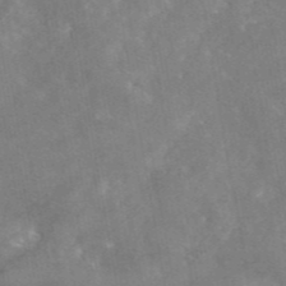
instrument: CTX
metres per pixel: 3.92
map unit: eAb
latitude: 45.8205
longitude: 126.3117
